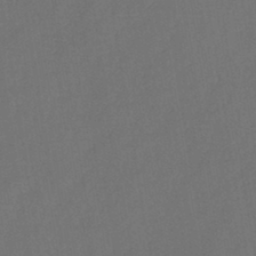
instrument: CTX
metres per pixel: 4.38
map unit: HNb
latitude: -44.5385
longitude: -39.1403
